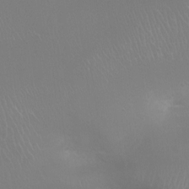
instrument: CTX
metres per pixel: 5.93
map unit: Ht
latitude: -8.6329
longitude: -20.6491
